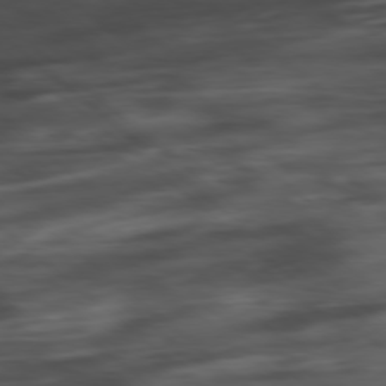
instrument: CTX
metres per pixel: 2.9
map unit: Ap
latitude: -78.5195
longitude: -88.4223
